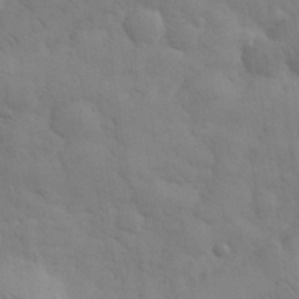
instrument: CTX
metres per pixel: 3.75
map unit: eHh
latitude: 32.4223
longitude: -68.6113
